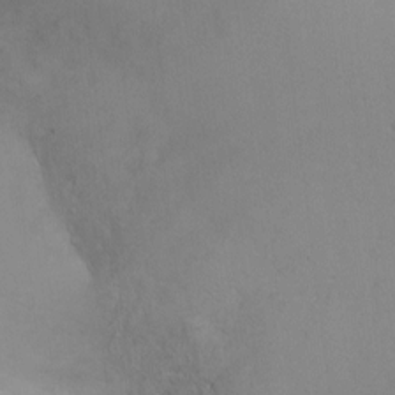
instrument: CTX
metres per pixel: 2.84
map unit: Ht
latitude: -4.6329
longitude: -28.9136
